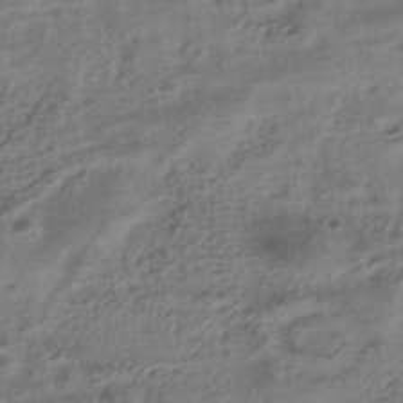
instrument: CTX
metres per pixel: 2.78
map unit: HNhu
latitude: -40.5763
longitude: 99.9745
